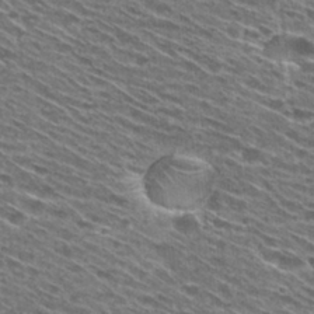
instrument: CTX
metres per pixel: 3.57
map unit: Hto
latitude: 29.3481
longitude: -46.1200
